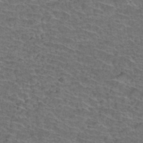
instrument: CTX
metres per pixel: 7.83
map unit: Hto
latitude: 37.1214
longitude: -43.7450
